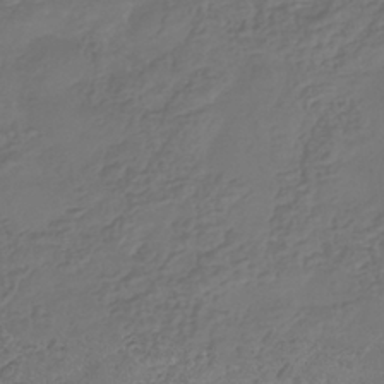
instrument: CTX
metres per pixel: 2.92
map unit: eHb
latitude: -34.8786
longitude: 80.4629
